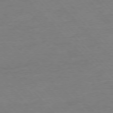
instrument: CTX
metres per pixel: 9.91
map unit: Ap
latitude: -77.1053
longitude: -95.4805
